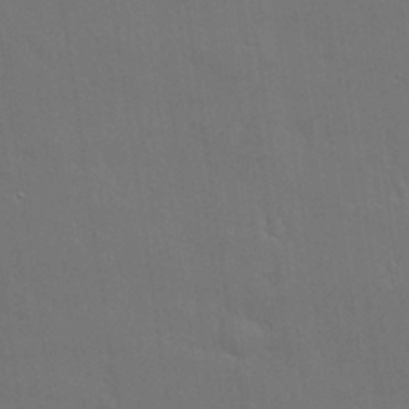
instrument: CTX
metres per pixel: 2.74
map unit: Nhu
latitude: 28.7813
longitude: -68.5357
